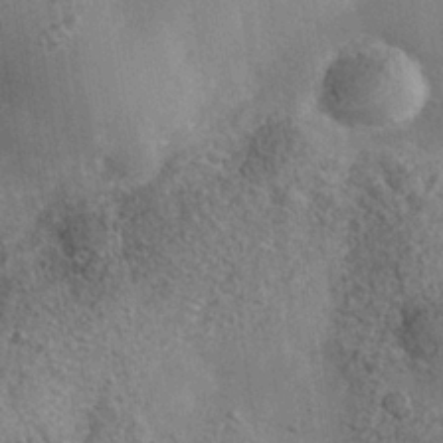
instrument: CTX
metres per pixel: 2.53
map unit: Nhe
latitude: -35.3510
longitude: -130.4979
